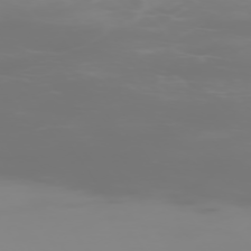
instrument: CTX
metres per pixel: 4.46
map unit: Hpe
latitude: -74.8597
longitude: 6.1417
